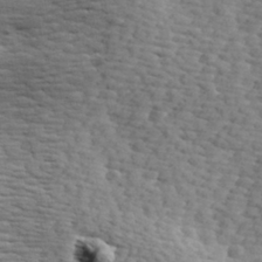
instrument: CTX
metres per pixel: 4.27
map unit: Hve
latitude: 24.1577
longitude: -97.4993
